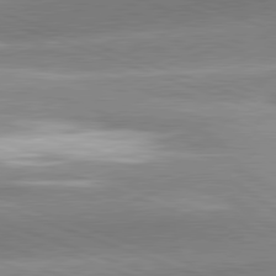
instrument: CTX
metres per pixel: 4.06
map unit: lApd
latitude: 81.4804
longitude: -158.1011
